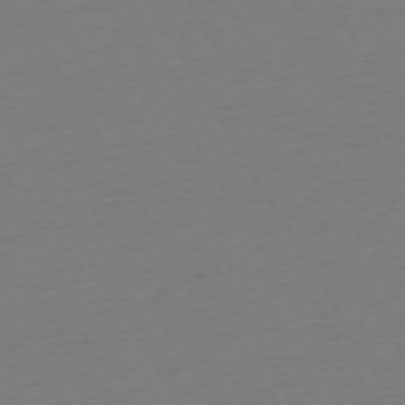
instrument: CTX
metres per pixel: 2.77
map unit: Ap
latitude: -74.2173
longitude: -68.5924
